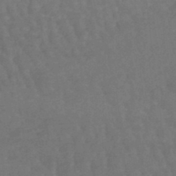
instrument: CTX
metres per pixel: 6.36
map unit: lHb
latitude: -42.7841
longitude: 66.3684
